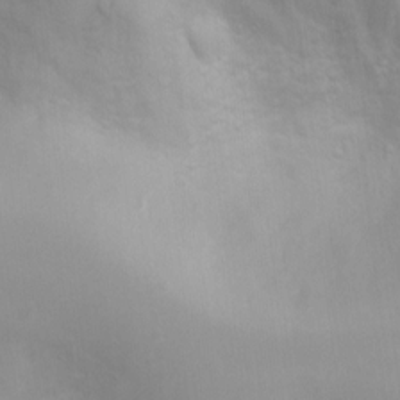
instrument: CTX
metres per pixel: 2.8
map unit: Ht
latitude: 3.6127
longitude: -22.4601
